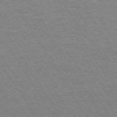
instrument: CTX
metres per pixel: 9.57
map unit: Hpe
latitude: 73.5372
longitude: -129.4048
